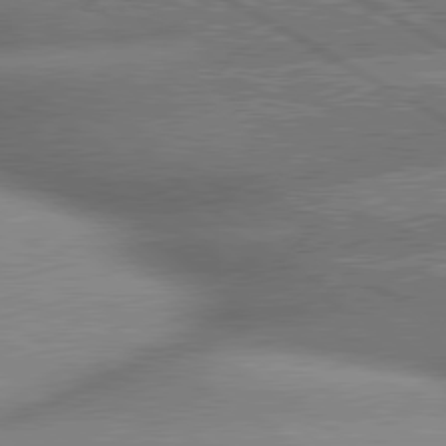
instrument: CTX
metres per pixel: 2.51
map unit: lApd
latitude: 79.9339
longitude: -163.4616
